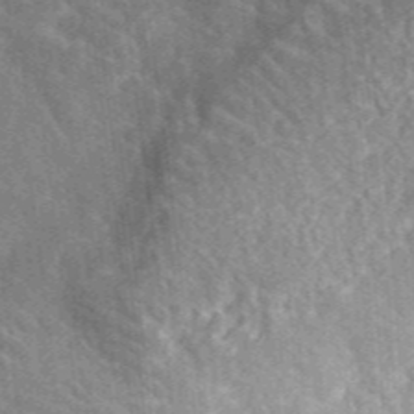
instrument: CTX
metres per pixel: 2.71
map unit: lHvf
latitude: 37.5560
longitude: -91.2915
